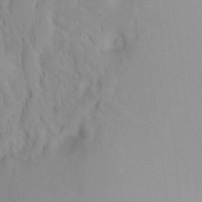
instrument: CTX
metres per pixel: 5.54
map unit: Hto
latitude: 2.1955
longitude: -36.2901
